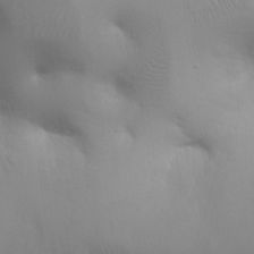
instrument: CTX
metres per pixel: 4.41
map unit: eHh
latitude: 25.2159
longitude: -65.7639
